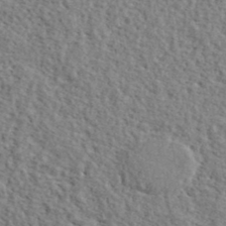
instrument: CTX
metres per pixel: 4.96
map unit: lHvf
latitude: 42.1011
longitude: -87.4237
